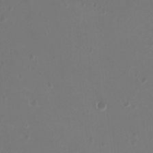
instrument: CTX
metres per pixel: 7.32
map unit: HNhu
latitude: -2.7274
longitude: -1.2159
